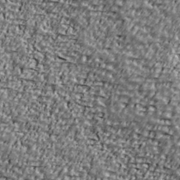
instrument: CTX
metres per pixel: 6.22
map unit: Ave
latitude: 40.8569
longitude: -111.8961
